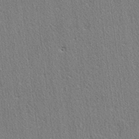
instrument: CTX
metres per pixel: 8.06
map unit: lAvf
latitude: -5.5777
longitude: -109.5560
